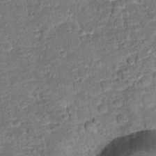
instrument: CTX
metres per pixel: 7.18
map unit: Hto
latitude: 15.4994
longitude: -39.1025
